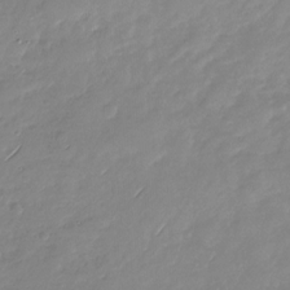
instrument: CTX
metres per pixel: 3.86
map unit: Nhu
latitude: -28.1039
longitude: -61.7827
